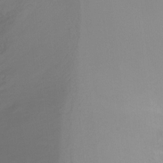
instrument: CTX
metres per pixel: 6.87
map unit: Ht
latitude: -16.7086
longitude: -45.4426
